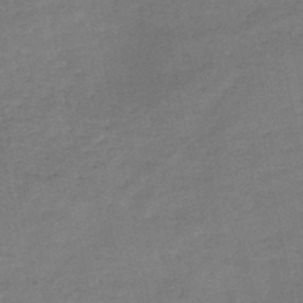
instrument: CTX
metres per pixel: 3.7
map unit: HNb
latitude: -47.2187
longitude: -35.8016
